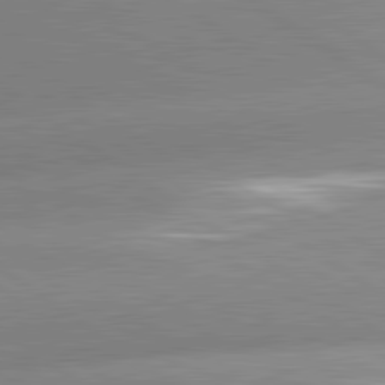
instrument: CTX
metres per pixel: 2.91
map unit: lApd
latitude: 81.3859
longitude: -157.6127
